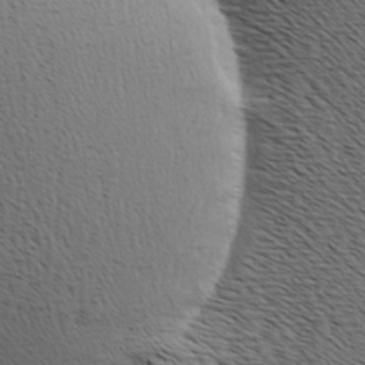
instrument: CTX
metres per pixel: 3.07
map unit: Hve
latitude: 3.5749
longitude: -124.9891
